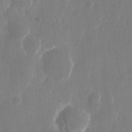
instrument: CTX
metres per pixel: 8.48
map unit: eHh
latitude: 13.6694
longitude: -71.8583
